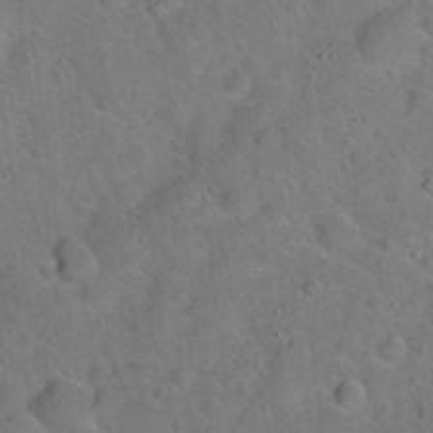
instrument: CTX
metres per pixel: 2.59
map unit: Hto
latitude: 20.6869
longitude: -49.9150
